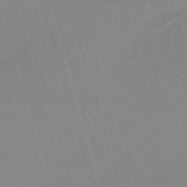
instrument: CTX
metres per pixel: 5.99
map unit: eHh
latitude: -61.7856
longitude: 50.1417
